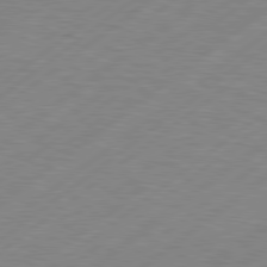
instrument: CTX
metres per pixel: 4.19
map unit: Hpe
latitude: 78.8947
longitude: -120.4601
